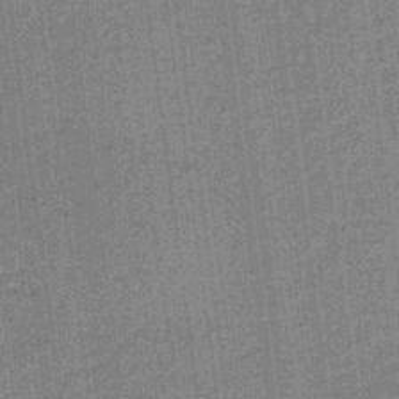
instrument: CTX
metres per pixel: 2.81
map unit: lHb
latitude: -40.2172
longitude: 69.4832
